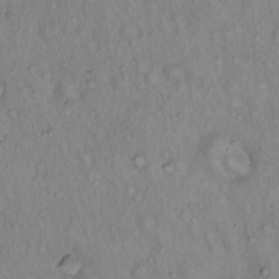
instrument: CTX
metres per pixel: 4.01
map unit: Hto
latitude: 16.1389
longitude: -59.0647
